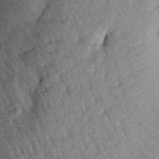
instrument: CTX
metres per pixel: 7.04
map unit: Htu
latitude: 2.6679
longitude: 178.4818
